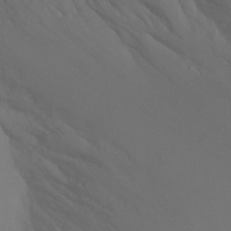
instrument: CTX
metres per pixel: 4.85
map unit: Ht
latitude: -8.4251
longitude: -32.6302
